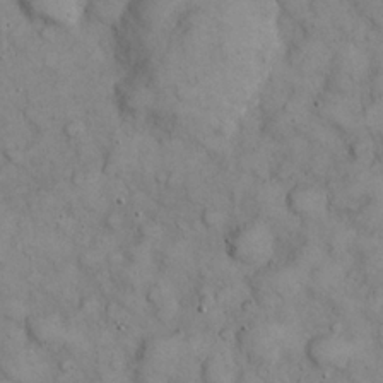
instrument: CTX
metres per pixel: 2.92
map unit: eHh
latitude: 22.8947
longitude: -58.9514
